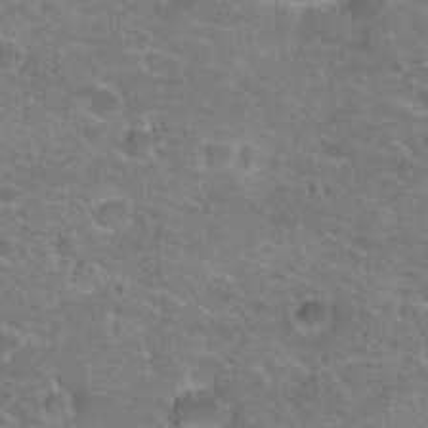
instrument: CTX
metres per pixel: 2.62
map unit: Hto
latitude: 20.6869
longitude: -43.1403
